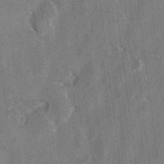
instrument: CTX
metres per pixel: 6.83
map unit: Hto
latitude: 8.5168
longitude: -34.6868
